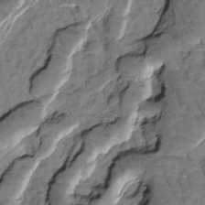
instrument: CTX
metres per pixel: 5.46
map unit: Htu
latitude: -1.7100
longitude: 173.1242
